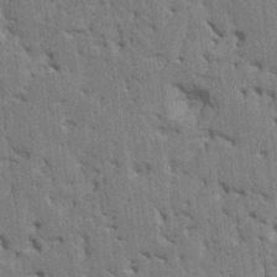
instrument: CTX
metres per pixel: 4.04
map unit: HNhu
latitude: 8.2145
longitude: -2.3278
